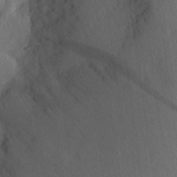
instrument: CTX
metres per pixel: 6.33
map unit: Aa
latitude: 28.2522
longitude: -146.5735
